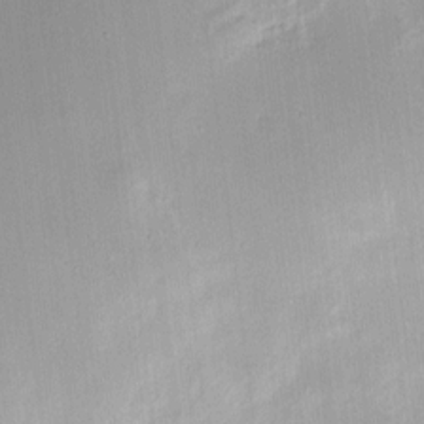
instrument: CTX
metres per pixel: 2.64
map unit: eHh
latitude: 9.3860
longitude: -71.1214
